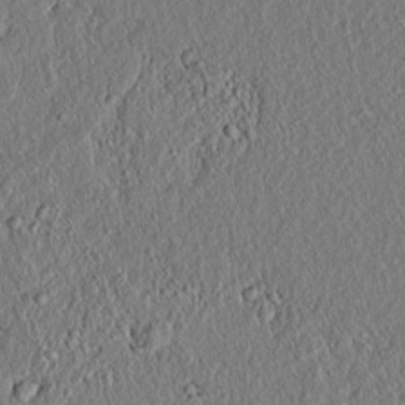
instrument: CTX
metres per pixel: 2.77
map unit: lAvf
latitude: 7.1592
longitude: 167.3699
